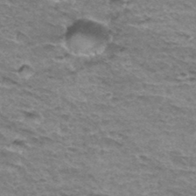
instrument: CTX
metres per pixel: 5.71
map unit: Hto
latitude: 36.0822
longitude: -43.0270
